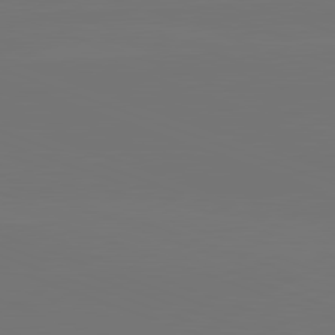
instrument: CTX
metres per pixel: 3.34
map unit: lApd
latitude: 82.1577
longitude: 144.9920
